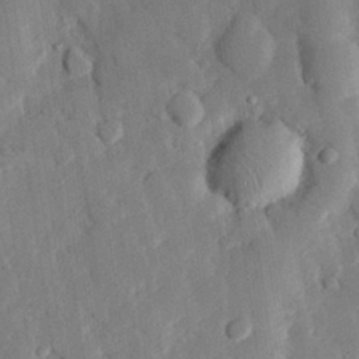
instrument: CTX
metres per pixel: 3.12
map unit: eHh
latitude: 28.4979
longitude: -79.9717
